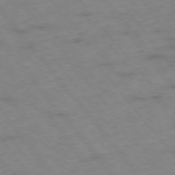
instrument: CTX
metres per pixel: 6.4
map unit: Hpe
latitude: -76.1417
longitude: -18.7057
